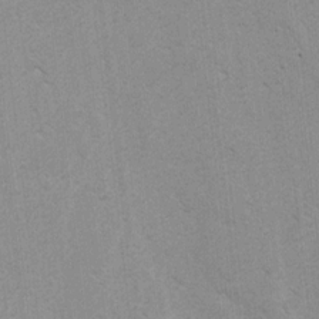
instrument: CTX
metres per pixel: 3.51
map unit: lAvf
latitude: -4.5573
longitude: -114.3278
